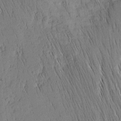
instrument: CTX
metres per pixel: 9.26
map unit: Nhu
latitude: -4.1983
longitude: -151.7638
